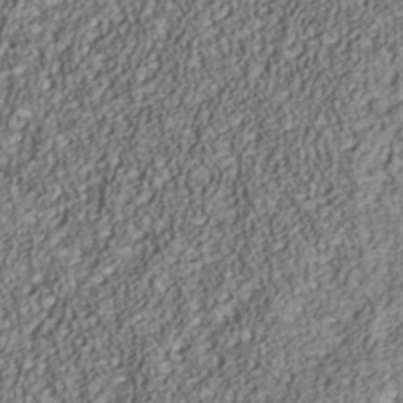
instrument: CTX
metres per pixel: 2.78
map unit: Nhu
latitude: -39.4455
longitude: -85.4427
